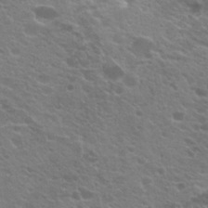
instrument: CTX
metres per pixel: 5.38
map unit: Hto
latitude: 23.4048
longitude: -35.6316
